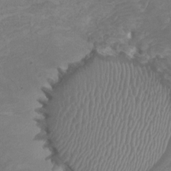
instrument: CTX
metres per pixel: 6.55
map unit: HNhu
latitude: 3.5182
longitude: -3.5371
